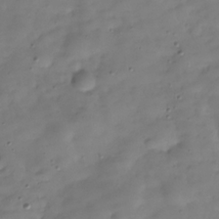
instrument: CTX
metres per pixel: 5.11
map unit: Hve
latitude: -29.9367
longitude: 94.0661
